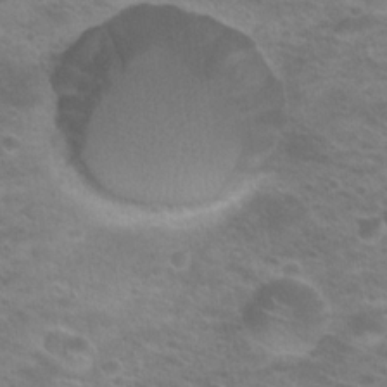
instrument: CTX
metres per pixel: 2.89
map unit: Hto
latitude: 21.0081
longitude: -37.3671
